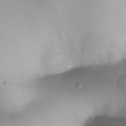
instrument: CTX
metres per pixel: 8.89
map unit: Nhe
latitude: -34.3684
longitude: -142.9514
